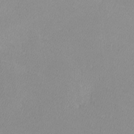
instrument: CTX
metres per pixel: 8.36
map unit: lHvf
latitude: -12.3306
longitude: -101.9906
